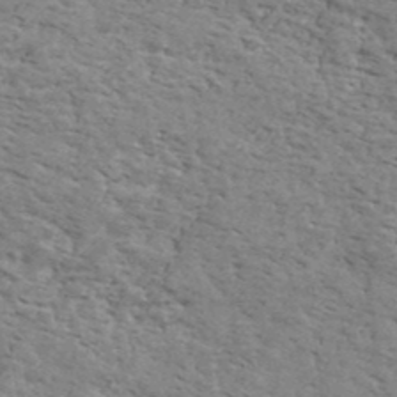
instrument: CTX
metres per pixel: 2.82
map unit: Ave
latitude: 41.0458
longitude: -110.0444
